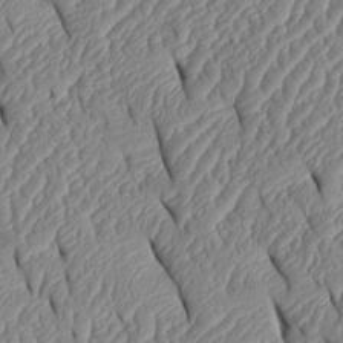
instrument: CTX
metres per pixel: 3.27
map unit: Htu
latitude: 1.9906
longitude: 149.4833
